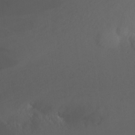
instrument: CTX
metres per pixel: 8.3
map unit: Nhu
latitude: -8.7274
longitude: -40.8757
